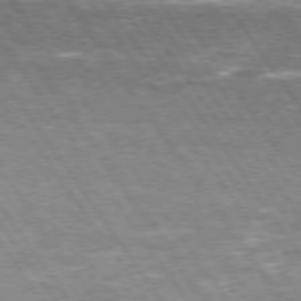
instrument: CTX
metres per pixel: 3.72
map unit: Hpe
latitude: 74.7057
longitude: -150.9135
